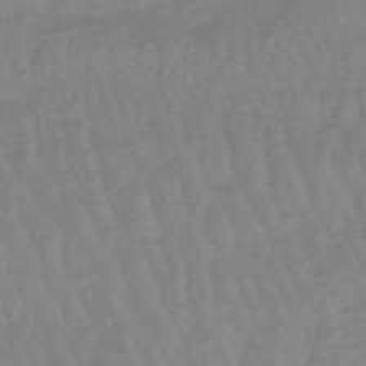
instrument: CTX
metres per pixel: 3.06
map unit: lHb
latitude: -48.3496
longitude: 77.0675
